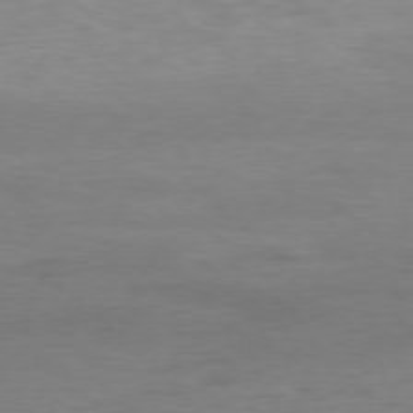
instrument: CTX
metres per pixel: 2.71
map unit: Ap
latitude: -78.4062
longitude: -87.4048
